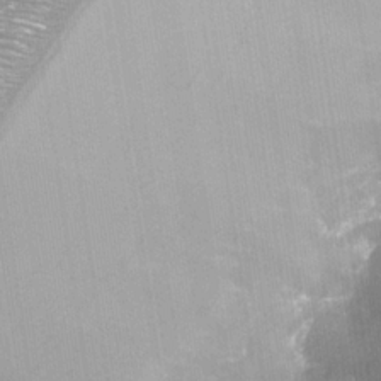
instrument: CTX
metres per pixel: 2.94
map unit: Nhe
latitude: -33.4644
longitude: -87.5182
